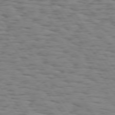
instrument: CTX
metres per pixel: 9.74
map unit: Hpe
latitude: 73.8395
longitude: -133.0081
